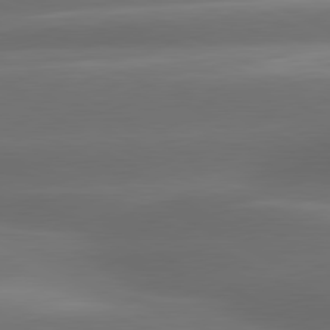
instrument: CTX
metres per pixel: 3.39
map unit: lApd
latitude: 80.8758
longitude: -142.1956
